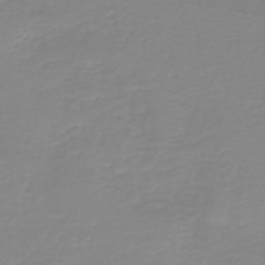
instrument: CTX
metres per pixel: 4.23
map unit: HNb
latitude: -44.5196
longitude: 53.9745
